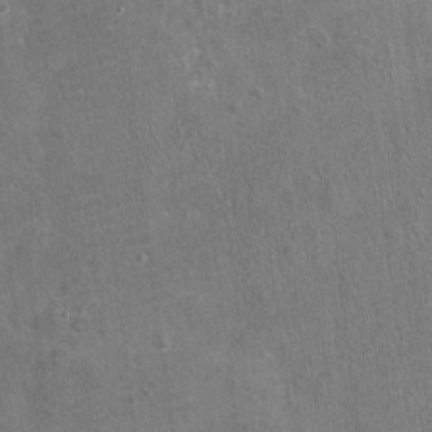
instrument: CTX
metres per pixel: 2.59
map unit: Nhu
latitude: -16.8786
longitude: -56.2522
